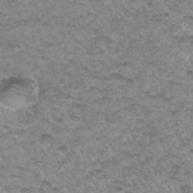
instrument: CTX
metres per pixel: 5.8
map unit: Hto
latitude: 34.3467
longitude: -48.6113
